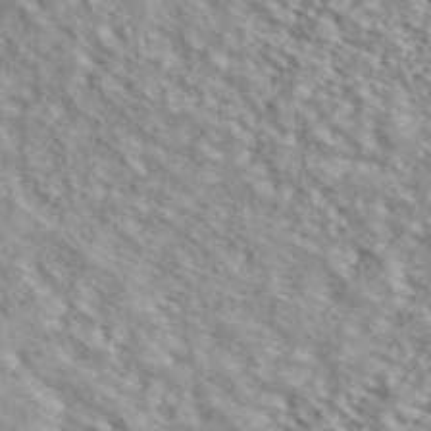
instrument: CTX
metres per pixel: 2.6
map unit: ANa
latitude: 45.1403
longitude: 36.8786
